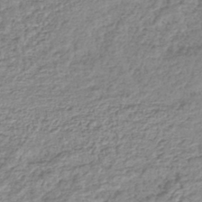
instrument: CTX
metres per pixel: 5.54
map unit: lHb
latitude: -42.5195
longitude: 73.2376
